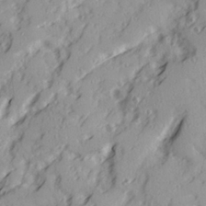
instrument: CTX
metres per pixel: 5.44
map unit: Ave
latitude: 21.7072
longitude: -131.4427
